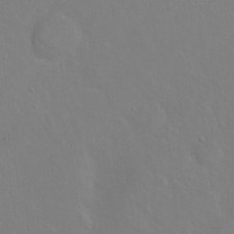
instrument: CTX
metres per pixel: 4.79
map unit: Ht
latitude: -6.8030
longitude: -37.2348
